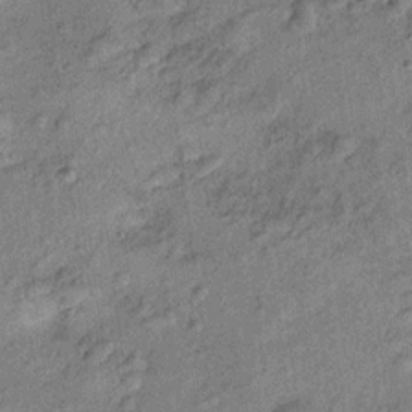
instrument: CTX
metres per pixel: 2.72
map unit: Ht
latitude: 10.5924
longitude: -39.1592
